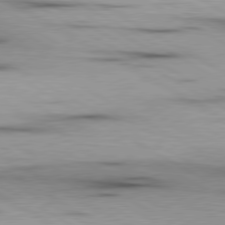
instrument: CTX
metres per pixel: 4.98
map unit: lApd
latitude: 80.2145
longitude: 157.5399
